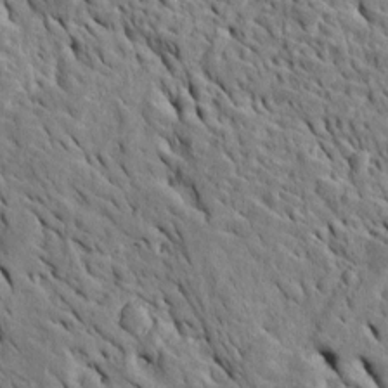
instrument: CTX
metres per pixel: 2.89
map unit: Htu
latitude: -5.5210
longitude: 153.5399
